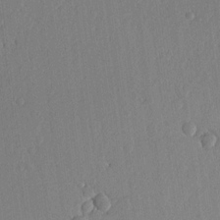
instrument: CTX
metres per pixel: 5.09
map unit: lHvf
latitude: 18.4601
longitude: -115.3292
